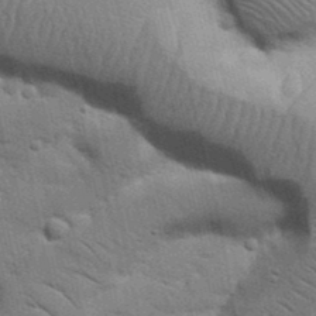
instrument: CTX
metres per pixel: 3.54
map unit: Nhu
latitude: 24.1011
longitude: -73.5560
